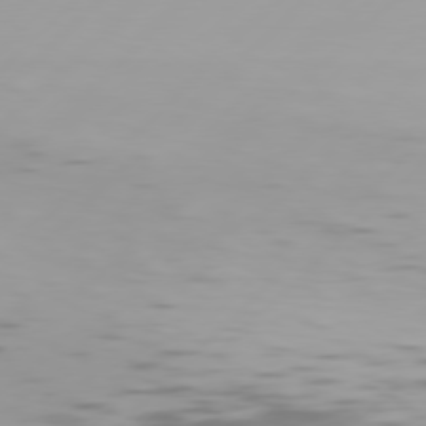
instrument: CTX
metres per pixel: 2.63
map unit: Hpe
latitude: 77.4615
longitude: -138.2900
